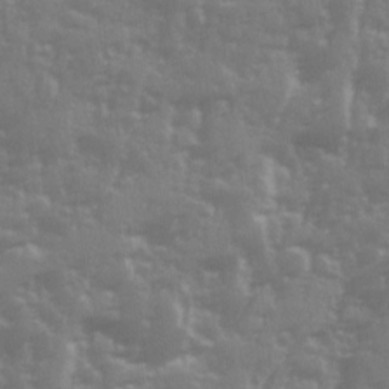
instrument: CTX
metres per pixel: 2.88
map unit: Ave
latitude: 12.8380
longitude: -103.6505
